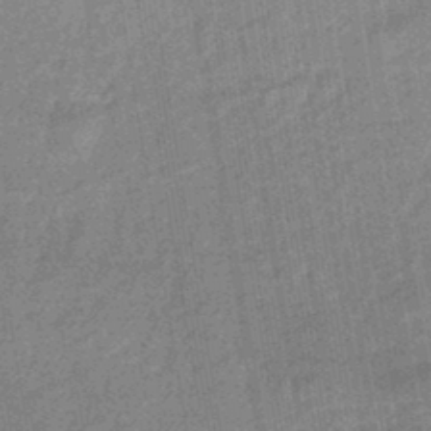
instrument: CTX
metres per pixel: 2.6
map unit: eHb
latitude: -44.0094
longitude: 86.6330
